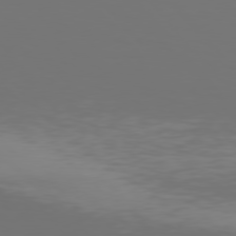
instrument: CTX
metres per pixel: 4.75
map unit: Hpe
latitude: 76.6301
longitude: -135.3859
